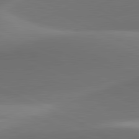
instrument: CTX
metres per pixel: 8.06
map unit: lApd
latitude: 81.4237
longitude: 130.9541
